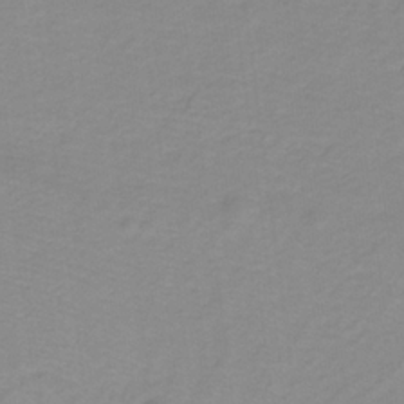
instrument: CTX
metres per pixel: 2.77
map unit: lHb
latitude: -31.7477
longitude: 64.1606
